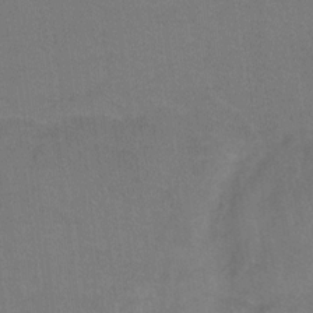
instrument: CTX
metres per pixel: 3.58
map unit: Ht
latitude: -0.9542
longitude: -33.2348
